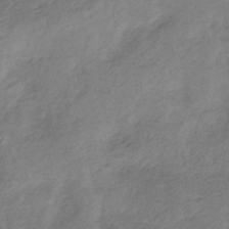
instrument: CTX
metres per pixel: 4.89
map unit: HNb
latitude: -33.0676
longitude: 59.7099
